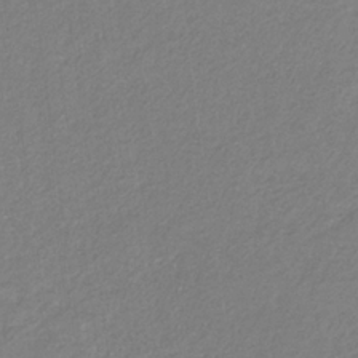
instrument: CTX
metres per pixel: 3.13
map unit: eHb
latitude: -30.8786
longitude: 66.8219
